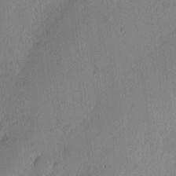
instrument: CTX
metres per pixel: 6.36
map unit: eHh
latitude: 2.0255
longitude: -77.6505
